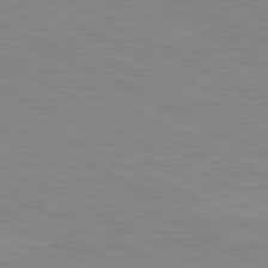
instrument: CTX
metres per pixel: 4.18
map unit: lApd
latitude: 80.9514
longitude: -172.4223
